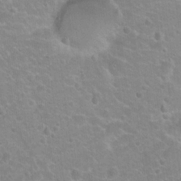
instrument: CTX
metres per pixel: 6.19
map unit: Nhu
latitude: 17.4049
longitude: -32.3845
